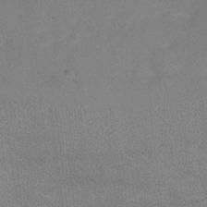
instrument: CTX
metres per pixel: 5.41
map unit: Nhu
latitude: 4.6301
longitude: -25.2348
